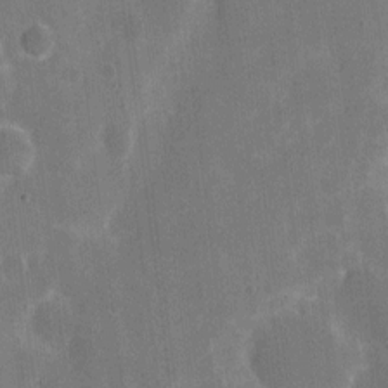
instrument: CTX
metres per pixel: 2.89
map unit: eHh
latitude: 6.2900
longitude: -67.1214
